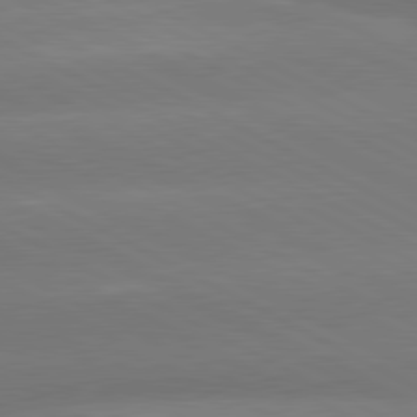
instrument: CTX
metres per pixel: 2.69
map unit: lApd
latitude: 80.8380
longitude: -147.7450
